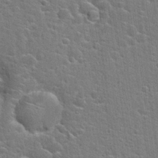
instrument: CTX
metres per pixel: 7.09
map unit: Hto
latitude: 22.8569
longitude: -44.3656
